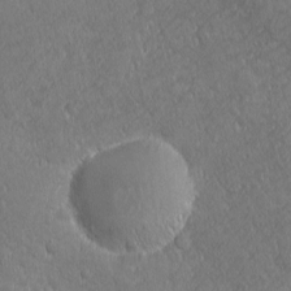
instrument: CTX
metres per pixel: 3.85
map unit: Ave
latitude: -10.4818
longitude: -120.4223
